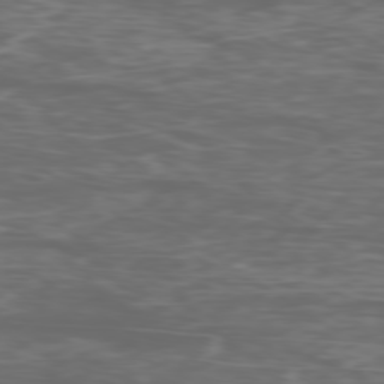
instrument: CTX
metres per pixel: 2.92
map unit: Ap
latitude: -78.7652
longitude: -75.7639
